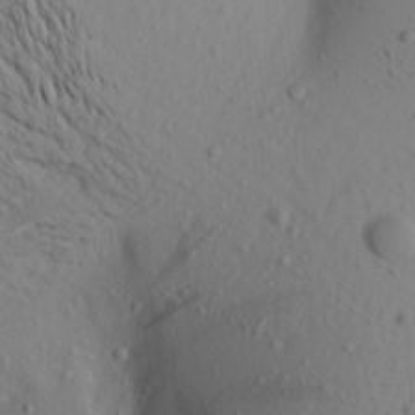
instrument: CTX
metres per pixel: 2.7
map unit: Aa
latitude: 21.4238
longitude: -145.5182
